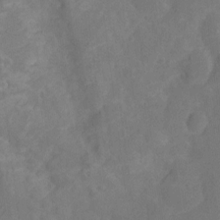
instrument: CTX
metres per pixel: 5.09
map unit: Ht
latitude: -10.9731
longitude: -23.5938
